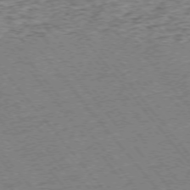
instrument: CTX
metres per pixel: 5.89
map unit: Ap
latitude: -75.2754
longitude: -86.9136
